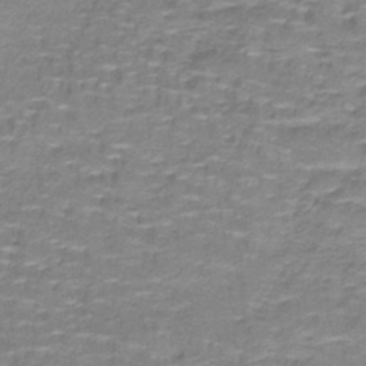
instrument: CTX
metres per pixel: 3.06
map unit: lHb
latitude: -41.5777
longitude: 58.1227
